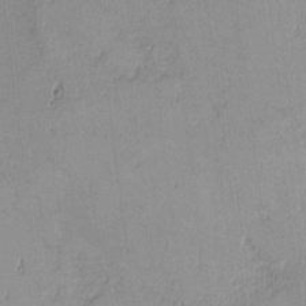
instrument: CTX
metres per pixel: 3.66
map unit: eHh
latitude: -1.3510
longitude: -82.9702
